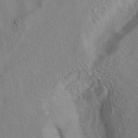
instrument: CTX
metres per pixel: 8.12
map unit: eAb
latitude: 42.1956
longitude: 105.2943
